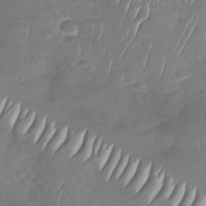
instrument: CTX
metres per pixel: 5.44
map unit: Nhu
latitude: -30.1417
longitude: -60.8569
